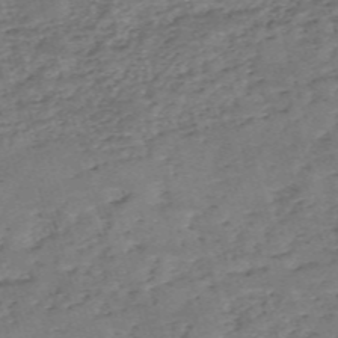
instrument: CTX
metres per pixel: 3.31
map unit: eHh
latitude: -55.4266
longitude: -90.7246
